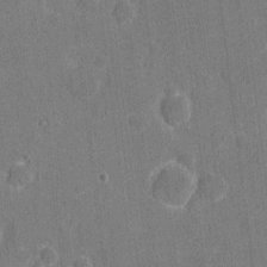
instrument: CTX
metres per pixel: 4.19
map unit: eHh
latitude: 5.7827
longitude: -67.5560
